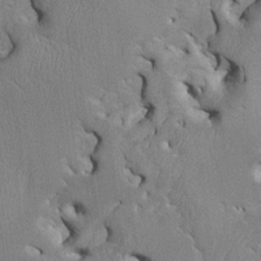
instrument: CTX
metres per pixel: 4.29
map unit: Htu
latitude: -3.5777
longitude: 149.7478
